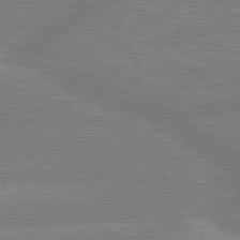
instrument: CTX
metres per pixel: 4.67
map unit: lApd
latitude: 79.7828
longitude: -157.5749
